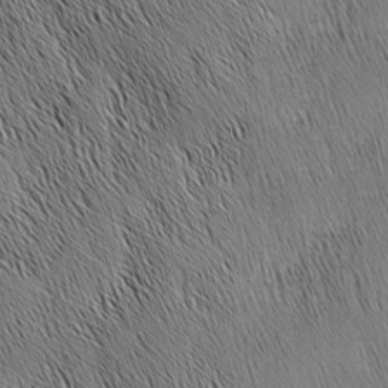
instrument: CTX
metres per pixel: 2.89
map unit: Nhu
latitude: -4.7274
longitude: -150.1389
